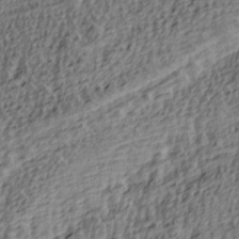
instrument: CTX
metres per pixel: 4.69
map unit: lAa
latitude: 4.3089
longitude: -113.3104
